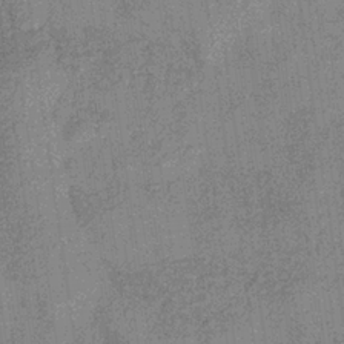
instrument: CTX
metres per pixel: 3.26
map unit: eHb
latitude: -32.5385
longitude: 75.3888
